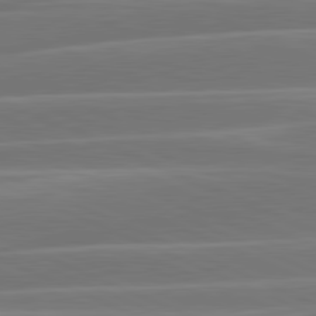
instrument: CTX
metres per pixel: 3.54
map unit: lApd
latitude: 81.4804
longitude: -131.6127
